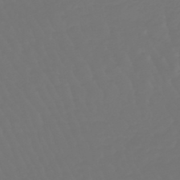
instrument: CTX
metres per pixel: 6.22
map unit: lHb
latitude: -47.3131
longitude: 79.7666
